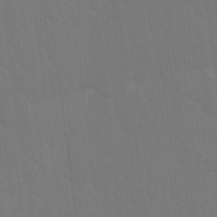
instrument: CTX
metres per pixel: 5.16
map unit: Nhu
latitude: 23.3104
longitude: -63.0081
